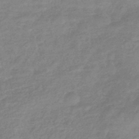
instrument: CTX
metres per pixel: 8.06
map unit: eHb
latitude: -44.4062
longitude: 81.9556
